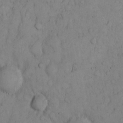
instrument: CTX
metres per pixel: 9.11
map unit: Hto
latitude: 9.2726
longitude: -57.8772
